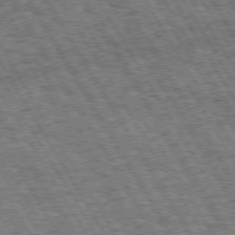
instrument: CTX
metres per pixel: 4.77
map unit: Hpe
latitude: 73.5749
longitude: -125.8394
